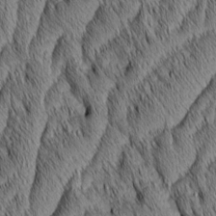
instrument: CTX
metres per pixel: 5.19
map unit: Aa
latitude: 6.5168
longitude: -130.7058
